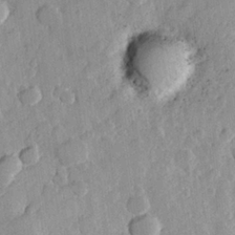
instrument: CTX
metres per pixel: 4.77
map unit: Hve
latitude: 23.7261
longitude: 149.1431
